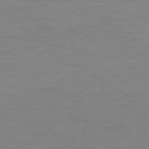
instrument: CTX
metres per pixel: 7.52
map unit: Ap
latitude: -78.6707
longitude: -89.0837
